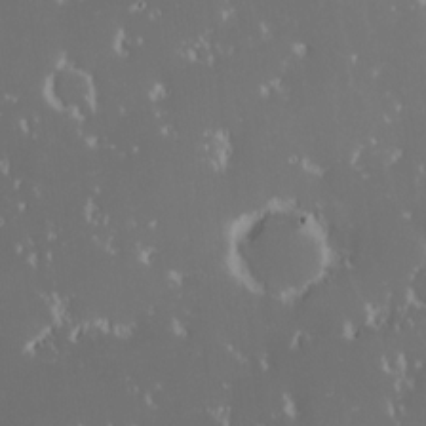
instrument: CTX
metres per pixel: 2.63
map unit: eHh
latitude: -2.2928
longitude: 20.5384
